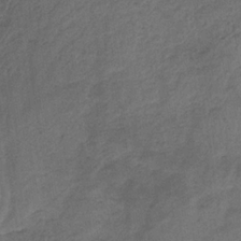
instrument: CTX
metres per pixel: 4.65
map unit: HNb
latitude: -32.1795
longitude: 63.3698
